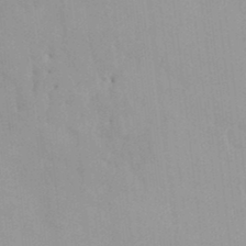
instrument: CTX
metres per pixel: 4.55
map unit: HNhu
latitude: 6.5168
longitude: -2.0633
